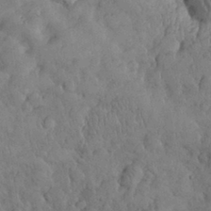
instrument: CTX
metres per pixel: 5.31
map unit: eHh
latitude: 31.3482
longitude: -68.7246
